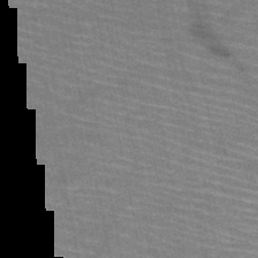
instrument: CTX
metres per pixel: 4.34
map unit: HNb
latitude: -50.9920
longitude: -44.5546
